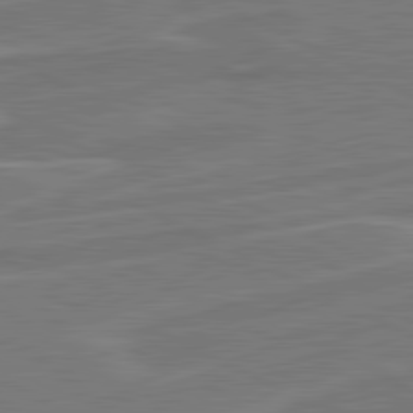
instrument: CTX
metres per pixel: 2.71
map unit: lApd
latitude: 81.2159
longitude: 121.1242
